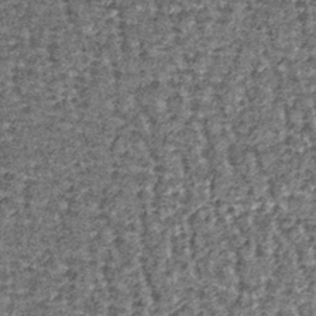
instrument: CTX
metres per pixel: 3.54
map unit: lHb
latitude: -39.6722
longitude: 65.1809
